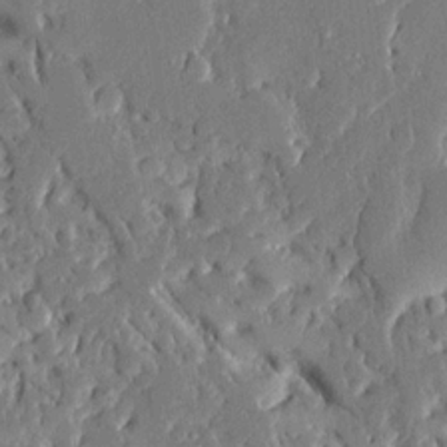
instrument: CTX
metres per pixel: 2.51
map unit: Ave
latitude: 15.8017
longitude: -140.1388
